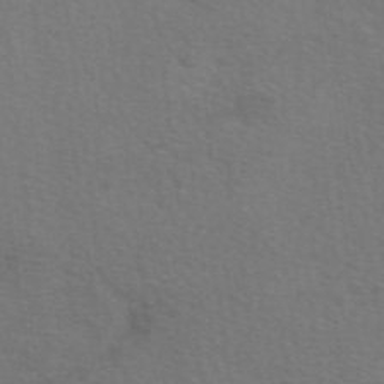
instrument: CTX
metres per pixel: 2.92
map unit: eAb
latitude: 50.2900
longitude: 113.0298
